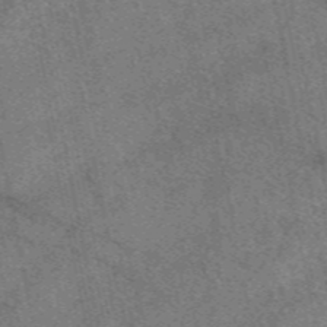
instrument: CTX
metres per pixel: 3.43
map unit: eAb
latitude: 48.4601
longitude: 109.4076
